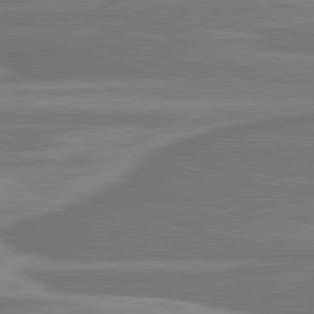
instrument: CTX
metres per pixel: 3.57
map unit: lApd
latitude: 81.7827
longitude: -175.8017
